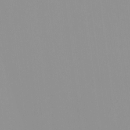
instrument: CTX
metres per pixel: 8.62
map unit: HNhu
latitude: -1.2943
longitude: -5.9528
